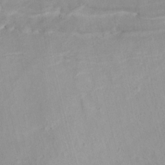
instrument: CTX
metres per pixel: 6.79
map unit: Nhu
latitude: -9.9367
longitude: -76.3656
